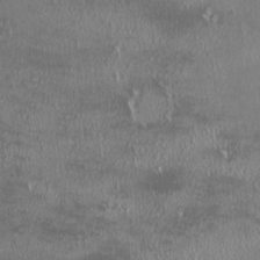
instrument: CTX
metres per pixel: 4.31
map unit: HNhu
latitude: -2.2550
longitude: 11.5588
